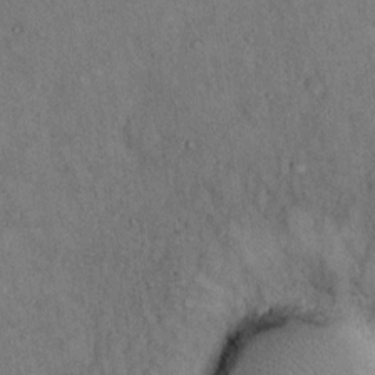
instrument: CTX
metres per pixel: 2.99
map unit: Hto
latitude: 11.2726
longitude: -59.6127
